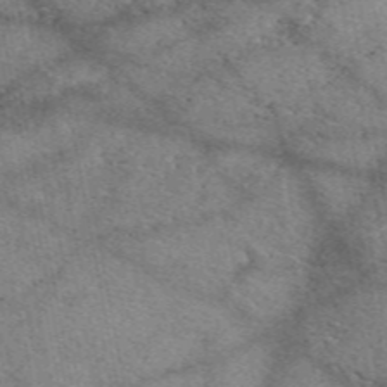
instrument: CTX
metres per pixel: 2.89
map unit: eAb
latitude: 50.1955
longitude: 110.3117
